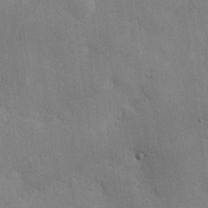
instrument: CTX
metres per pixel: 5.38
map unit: Hve
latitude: 19.2348
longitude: 150.9353
